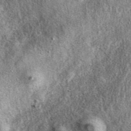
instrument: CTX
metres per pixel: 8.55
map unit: eAb
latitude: 39.8772
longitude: 107.7477
